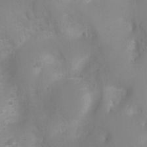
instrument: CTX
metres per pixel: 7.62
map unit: Ht
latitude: -2.7463
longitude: -25.3670
